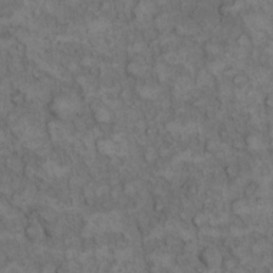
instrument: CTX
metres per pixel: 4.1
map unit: eHh
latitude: 13.8961
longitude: -64.6490
